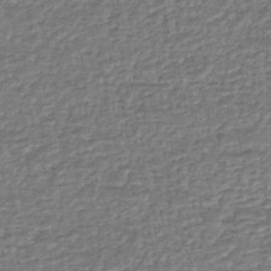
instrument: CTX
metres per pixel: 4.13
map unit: eHh
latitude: -43.5777
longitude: 121.6533
